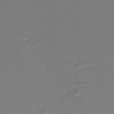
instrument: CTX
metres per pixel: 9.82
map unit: lHb
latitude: -38.2929
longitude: 55.5966
